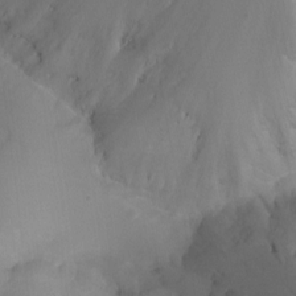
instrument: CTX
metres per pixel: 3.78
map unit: Ht
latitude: -9.4454
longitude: -46.2334
